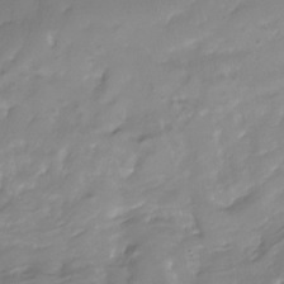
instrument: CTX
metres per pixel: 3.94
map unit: Nhu
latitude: -24.5763
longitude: -71.5749
